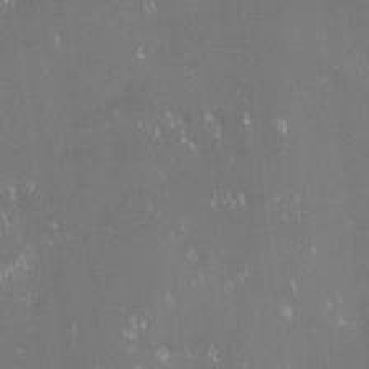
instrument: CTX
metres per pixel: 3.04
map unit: lHvf
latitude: -13.3888
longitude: -103.8583
